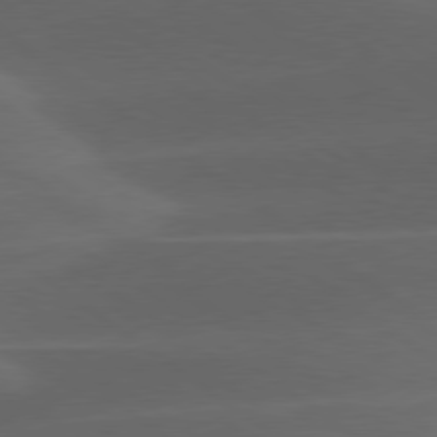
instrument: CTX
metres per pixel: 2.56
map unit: lApd
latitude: 78.9703
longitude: -49.4048
